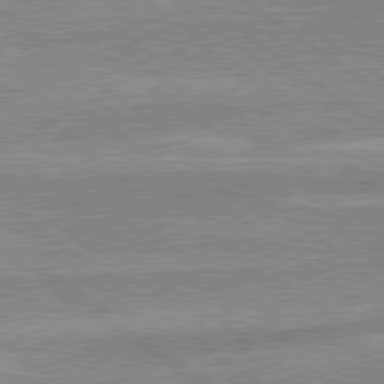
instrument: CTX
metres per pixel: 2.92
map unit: lApd
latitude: 79.2348
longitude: -168.8758
